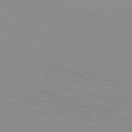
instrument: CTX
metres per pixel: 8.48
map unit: Hpe
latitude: -82.6329
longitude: 7.0108
